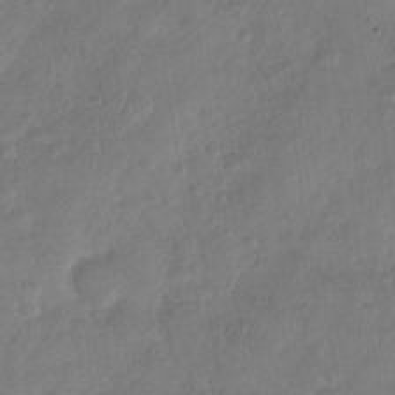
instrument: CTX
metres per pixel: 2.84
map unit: Nhu
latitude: -30.3306
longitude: -62.4790
